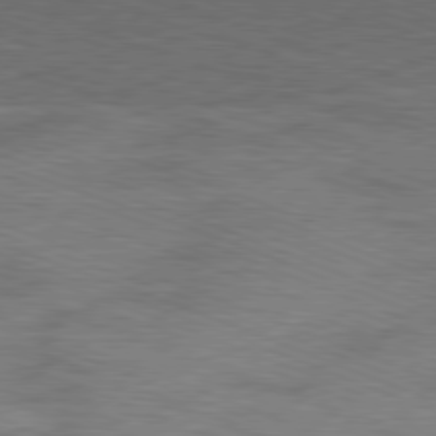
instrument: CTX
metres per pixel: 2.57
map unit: Ap
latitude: -81.4644
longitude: -72.8947
